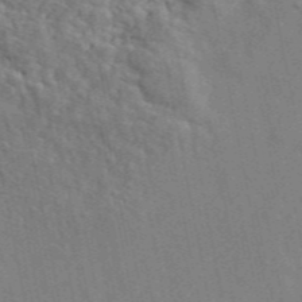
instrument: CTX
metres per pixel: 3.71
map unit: ANa
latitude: 48.1389
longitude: -75.7450
